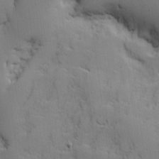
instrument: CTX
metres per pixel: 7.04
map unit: Ave
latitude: 9.4993
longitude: -102.3089
